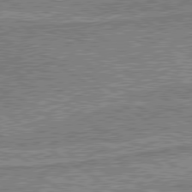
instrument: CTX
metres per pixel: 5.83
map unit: lApd
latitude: 80.0255
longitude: -179.7828
